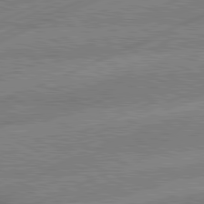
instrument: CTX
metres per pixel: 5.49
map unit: lApd
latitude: 81.1781
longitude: -144.2144
